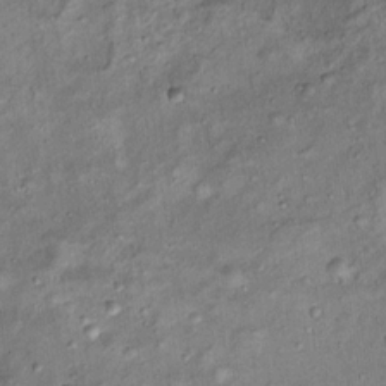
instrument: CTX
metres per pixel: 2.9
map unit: Ht
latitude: 14.1956
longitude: -40.7435
